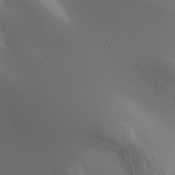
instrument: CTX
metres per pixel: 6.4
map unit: Aa
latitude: 30.8380
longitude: -132.6491
